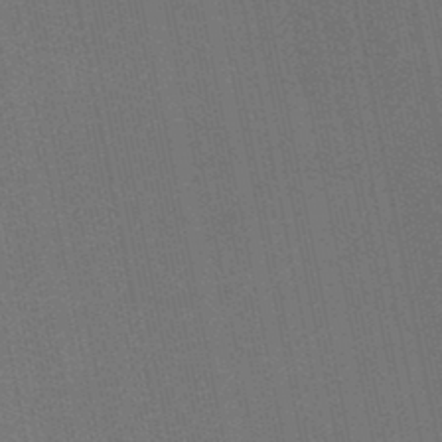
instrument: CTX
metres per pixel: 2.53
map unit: lHb
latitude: -46.2550
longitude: 57.5210
